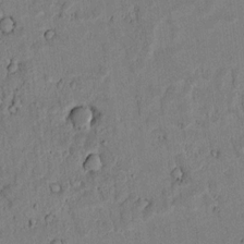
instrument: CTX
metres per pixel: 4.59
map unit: lAvf
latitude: 7.4993
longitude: 169.7099
